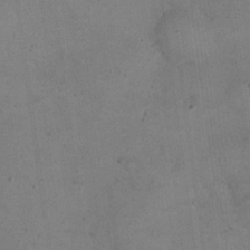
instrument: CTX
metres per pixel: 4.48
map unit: eHh
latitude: 21.8961
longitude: -60.4223
